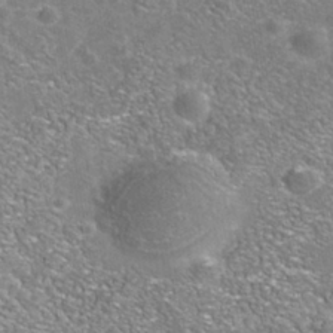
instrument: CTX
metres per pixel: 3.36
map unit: Nhe
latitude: -41.1998
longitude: -99.8583
